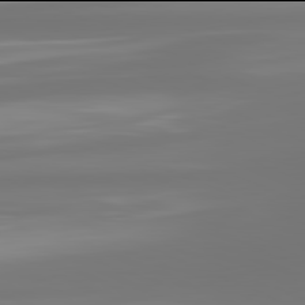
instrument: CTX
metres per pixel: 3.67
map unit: lApd
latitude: 81.9906
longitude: -166.8380
